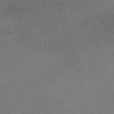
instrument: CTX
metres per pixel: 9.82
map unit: eHh
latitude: -62.0094
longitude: 53.6721
